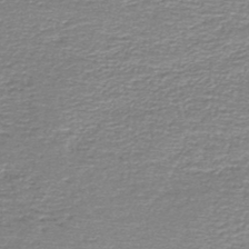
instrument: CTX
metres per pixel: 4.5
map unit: lHb
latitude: -44.5574
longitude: 57.4643
